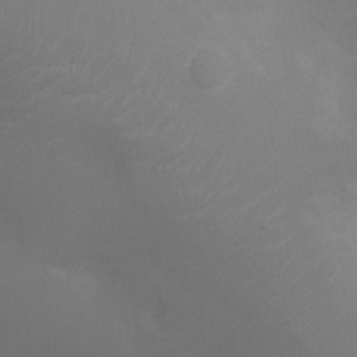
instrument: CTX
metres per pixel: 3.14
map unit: Ht
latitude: -3.5021
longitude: -18.1389
